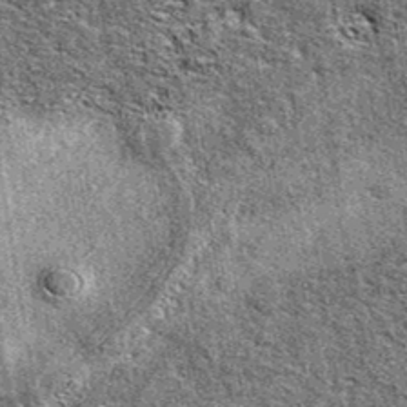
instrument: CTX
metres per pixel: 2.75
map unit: eAb
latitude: 38.3467
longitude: 105.6910
